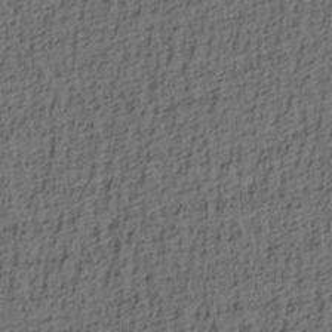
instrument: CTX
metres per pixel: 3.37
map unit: lAa
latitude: 4.4034
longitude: -113.8961
